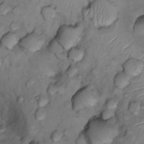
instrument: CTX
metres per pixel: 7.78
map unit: Nhu
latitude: 13.2537
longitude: -28.9891
